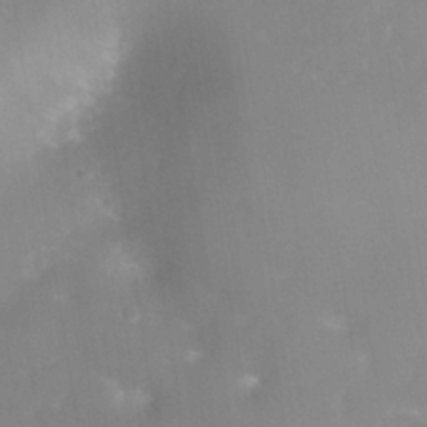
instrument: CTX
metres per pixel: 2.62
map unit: Nhe
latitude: -38.1606
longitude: -118.0255
